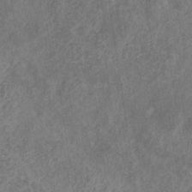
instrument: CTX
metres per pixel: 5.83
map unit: eHb
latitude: -31.1431
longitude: 71.4455
